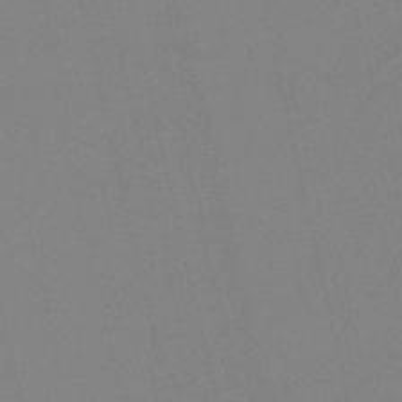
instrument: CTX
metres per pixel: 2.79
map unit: HNb
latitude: -52.4818
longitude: -44.8380
